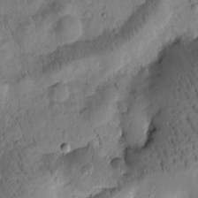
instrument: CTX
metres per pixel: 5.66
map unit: Htu
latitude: -2.9730
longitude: 171.7100
